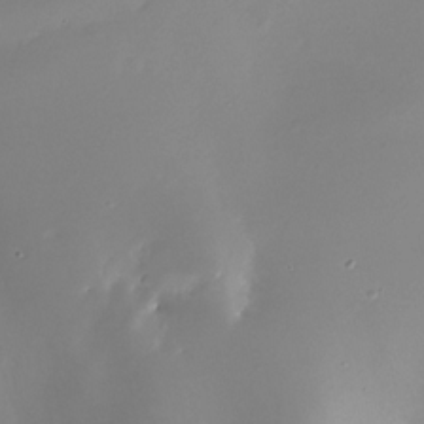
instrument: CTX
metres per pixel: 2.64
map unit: Nhe
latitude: -32.0661
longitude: -116.7435
